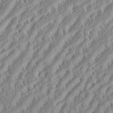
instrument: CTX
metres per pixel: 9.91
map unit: eHh
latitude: 35.1970
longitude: -132.7624
